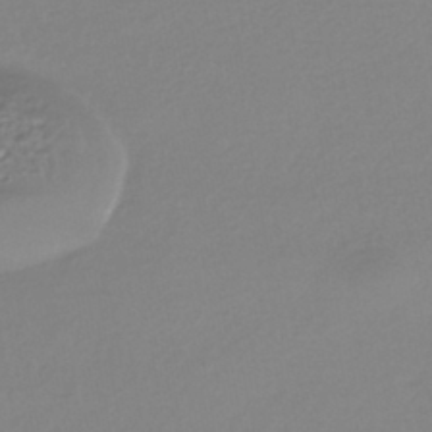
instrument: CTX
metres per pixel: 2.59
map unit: HNhu
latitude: -44.0283
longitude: 95.0108
